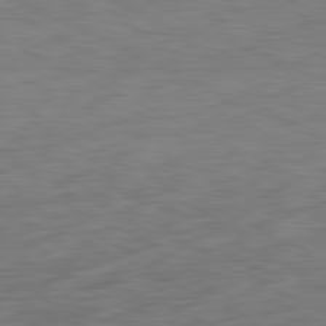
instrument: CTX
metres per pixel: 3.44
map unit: Ap
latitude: -81.7856
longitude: -77.1970
